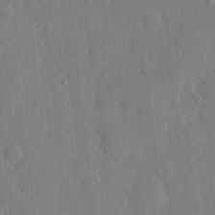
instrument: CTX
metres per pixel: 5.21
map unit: eHh
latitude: 5.9528
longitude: -72.7813
